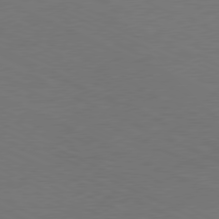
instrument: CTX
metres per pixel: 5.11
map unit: Ap
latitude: -78.0283
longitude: -72.6113
